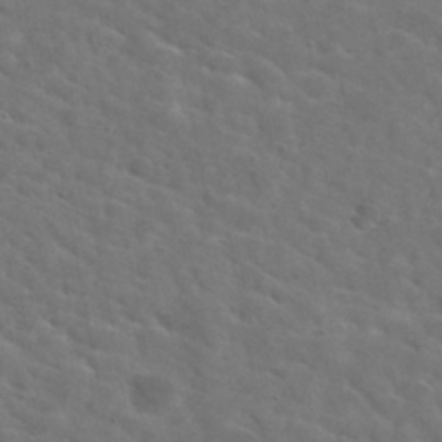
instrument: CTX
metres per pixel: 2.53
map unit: Nhu
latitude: 28.7246
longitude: -48.4790
